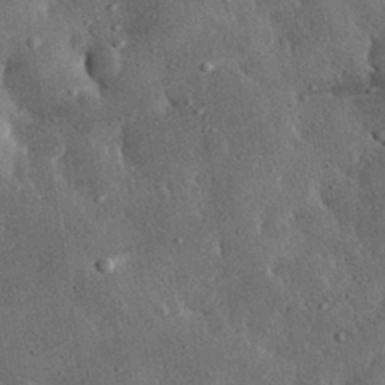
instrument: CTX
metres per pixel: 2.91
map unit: eHh
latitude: 31.0270
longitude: -79.9906
